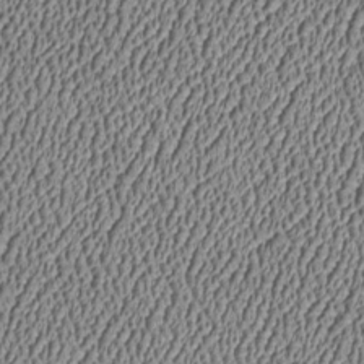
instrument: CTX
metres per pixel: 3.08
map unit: Htu
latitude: -7.0486
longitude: 156.4818
